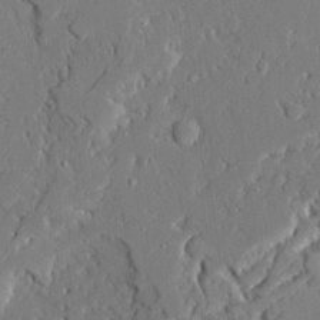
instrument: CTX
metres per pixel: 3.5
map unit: Ave
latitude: 22.8380
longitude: -129.2348
